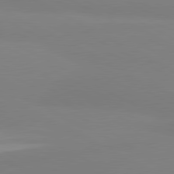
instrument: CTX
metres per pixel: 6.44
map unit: lApd
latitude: 80.8758
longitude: 179.9178
